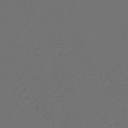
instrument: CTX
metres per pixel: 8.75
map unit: HNb
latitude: -47.5399
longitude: 56.8786
